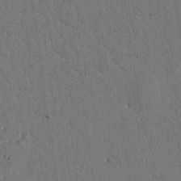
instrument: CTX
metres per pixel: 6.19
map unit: Nhu
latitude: 21.3293
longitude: -76.9891
